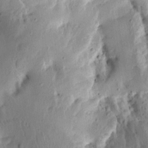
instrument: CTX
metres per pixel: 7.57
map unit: Aa
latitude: 13.1970
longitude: -141.3292
